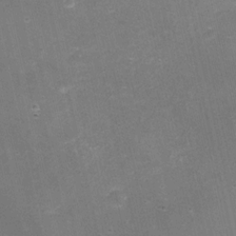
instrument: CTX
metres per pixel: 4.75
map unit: eHh
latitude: -3.5021
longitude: -76.5545
